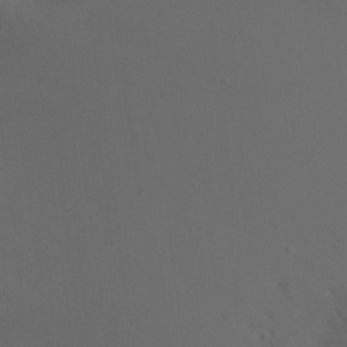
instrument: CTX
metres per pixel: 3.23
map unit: Ht
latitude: -7.8800
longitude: -32.2711
